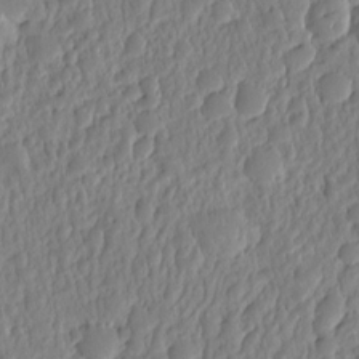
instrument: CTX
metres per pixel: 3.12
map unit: eHh
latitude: -1.6155
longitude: 14.7464
